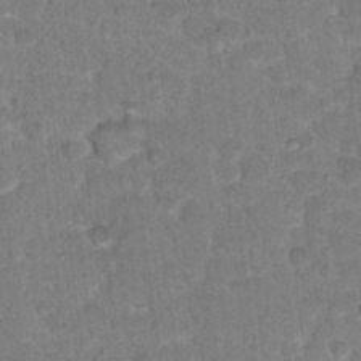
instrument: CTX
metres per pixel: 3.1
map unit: Hto
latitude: 17.1214
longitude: -34.8947
